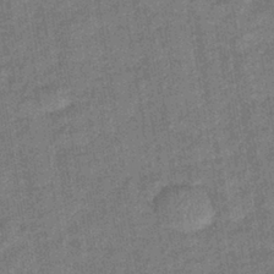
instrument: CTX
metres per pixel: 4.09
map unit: lHb
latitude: -39.6344
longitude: 74.2362
